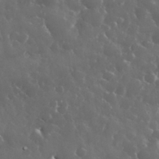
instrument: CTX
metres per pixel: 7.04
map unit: eHh
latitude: 33.8583
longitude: -61.1592
